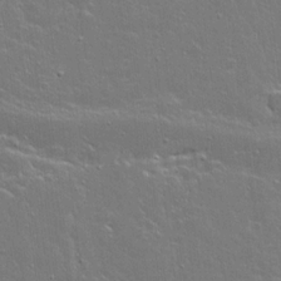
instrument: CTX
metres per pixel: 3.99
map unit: lAvf
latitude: 15.8962
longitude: -128.8191
